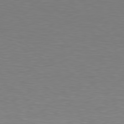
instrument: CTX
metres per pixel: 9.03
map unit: Hpe
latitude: 78.7058
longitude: -166.7813
